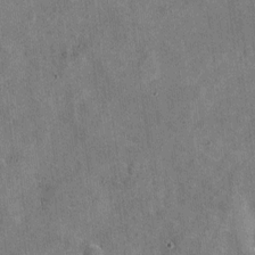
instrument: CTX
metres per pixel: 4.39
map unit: Nhu
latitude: -18.3495
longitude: -56.2144
